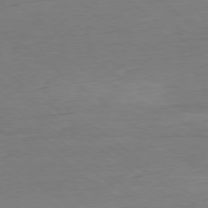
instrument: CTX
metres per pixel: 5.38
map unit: Ap
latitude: -78.8030
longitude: -77.3859
